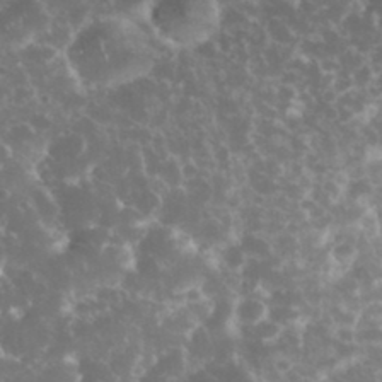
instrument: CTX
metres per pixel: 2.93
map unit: eHh
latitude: 34.3845
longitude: -61.6316
